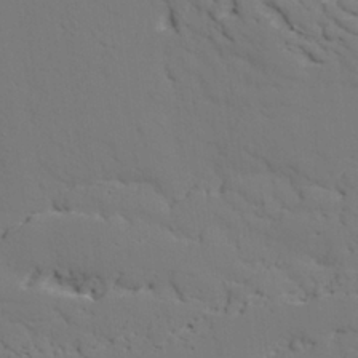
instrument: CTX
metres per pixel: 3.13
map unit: lAvf
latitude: 26.6491
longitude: -110.0255
